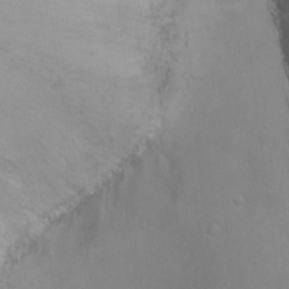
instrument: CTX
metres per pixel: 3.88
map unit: Ht
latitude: 0.9324
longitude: -35.9339
